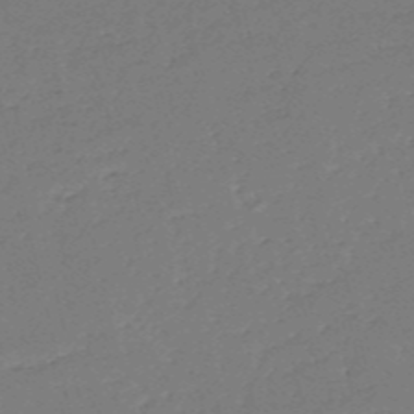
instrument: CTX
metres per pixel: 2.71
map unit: HNb
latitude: -54.2173
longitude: -39.6505
